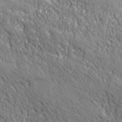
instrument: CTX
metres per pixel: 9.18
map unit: eHh
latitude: 43.4993
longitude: -91.3860
